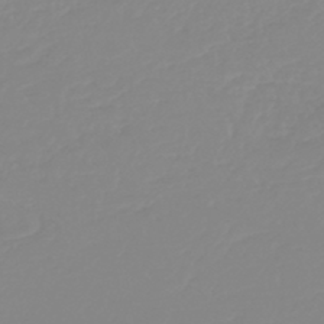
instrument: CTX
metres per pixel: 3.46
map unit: HNb
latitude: -44.8786
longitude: 55.1053
